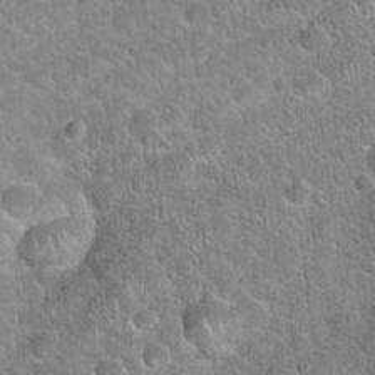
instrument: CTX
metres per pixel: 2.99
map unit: Hto
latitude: 21.6316
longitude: -51.4048
